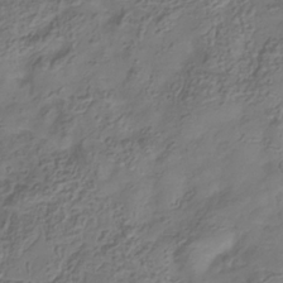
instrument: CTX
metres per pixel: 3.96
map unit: Hve
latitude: -34.0283
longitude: 90.7086
